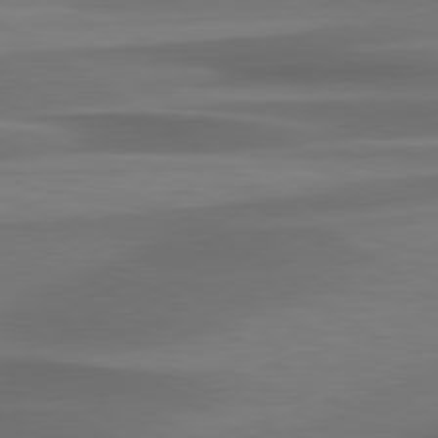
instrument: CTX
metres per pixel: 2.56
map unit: lApd
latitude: 79.5749
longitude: -86.8569
